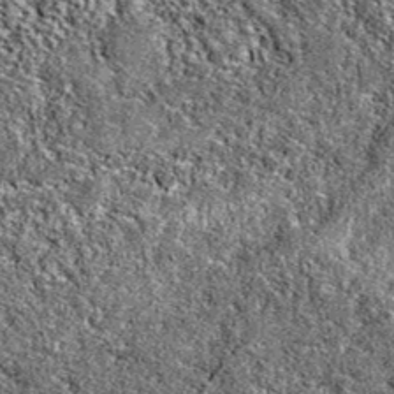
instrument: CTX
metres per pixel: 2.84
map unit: eAb
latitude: 38.5168
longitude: 105.3698
